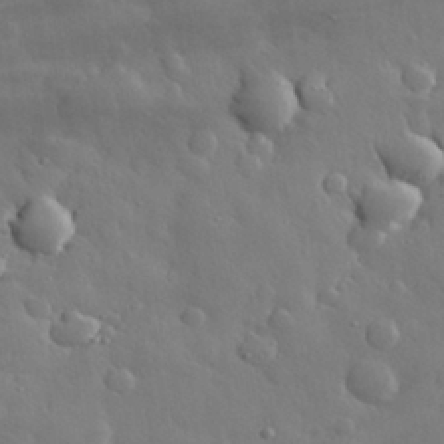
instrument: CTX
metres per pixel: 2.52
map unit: eHh
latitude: 29.9528
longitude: -78.6491
